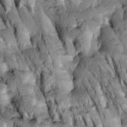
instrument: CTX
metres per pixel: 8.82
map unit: Htu
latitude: -2.7085
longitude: 149.6722
